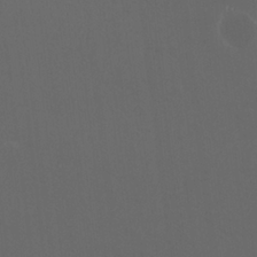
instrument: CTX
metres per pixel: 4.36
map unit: HNhu
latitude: 0.0255
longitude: -2.0633
